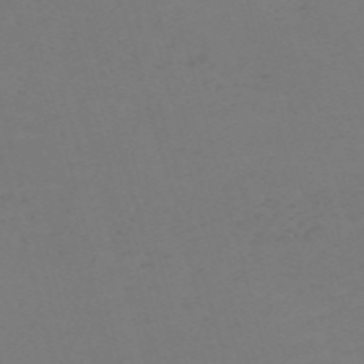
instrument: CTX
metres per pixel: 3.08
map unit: Nve
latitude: -59.0297
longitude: 60.5385
